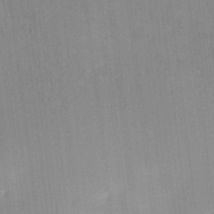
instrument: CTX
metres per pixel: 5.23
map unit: eHh
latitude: 4.8191
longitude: -73.8395
